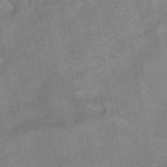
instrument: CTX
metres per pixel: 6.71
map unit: HNhu
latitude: -41.5210
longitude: 91.4266
